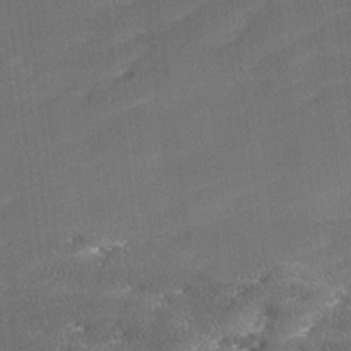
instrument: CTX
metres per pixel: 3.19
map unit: Ave
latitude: 17.3482
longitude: -137.0648
